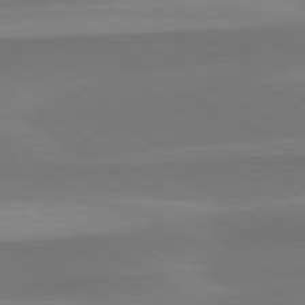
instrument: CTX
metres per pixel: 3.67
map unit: lApd
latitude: 79.6883
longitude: -95.1214
